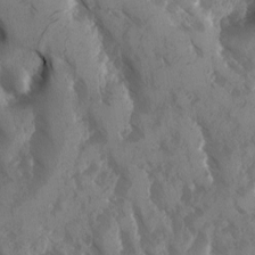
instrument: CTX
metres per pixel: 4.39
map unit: Ave
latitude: -10.5196
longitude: -118.5923
